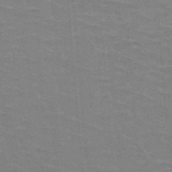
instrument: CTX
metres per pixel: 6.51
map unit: HNb
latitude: -47.7099
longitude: -46.1011
